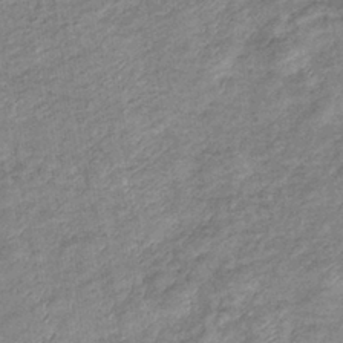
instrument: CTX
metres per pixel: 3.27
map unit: eHb
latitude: -37.8611
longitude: 77.5399
